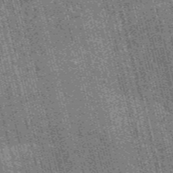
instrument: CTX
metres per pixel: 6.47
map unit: HNb
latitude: -55.6155
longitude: -43.5560
